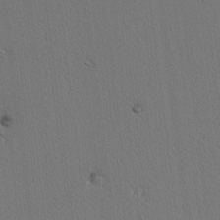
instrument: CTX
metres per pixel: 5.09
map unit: lAvf
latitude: 7.9528
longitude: 168.7463
